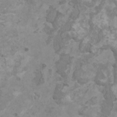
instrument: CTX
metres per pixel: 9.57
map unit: HNhu
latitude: 1.3103
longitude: -1.1592
